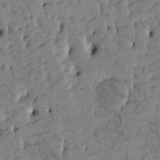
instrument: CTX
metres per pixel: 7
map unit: Htu
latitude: -2.9730
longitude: 175.8800
